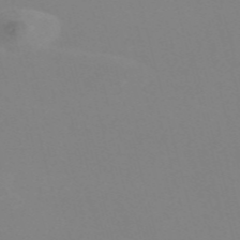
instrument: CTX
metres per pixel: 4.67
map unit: Nve
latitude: -57.9745
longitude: 60.1606
